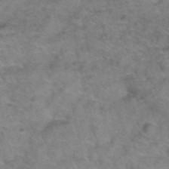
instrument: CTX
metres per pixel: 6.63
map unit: Hto
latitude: 39.1025
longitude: -41.7260
